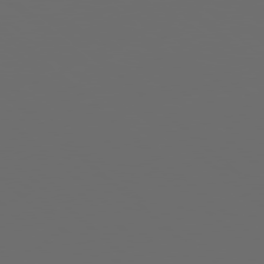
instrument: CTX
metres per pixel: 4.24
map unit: Hpe
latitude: 78.1578
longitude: -173.9528
